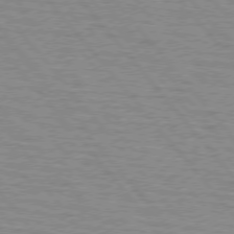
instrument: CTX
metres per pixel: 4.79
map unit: lApd
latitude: 75.6127
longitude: -75.2348
